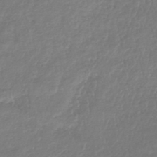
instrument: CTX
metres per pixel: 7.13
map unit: lHb
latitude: -41.3321
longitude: 70.7652
